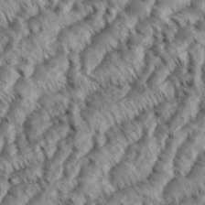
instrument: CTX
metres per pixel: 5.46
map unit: eHh
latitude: 35.9906
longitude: -138.2522
